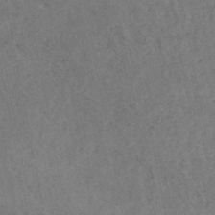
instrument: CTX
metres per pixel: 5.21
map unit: HNhu
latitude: -47.3698
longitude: 27.7855
